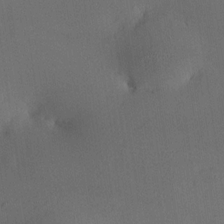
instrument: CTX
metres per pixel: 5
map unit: HNhu
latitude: 9.4049
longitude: 15.8801
